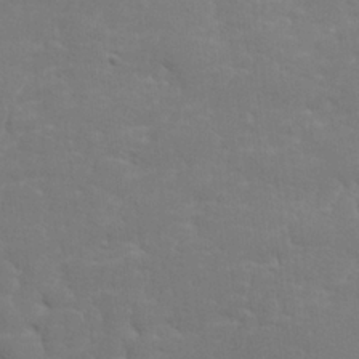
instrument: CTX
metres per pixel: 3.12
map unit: lHvf
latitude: 24.5545
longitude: 141.1809
